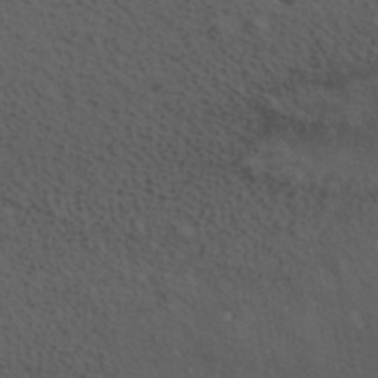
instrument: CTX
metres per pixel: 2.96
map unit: HNhu
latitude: -39.7100
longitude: 97.4455
